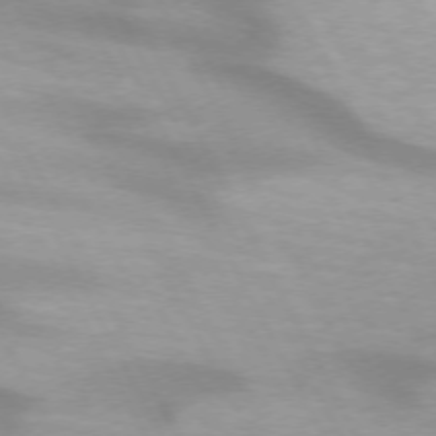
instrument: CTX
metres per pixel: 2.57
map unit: lApd
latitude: 72.1767
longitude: -50.5923
